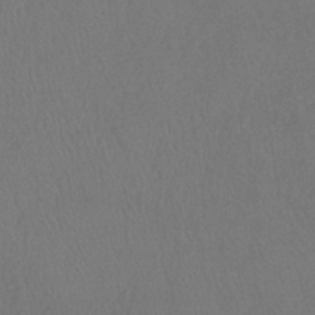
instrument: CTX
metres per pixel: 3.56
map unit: lHb
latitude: -38.5007
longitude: 73.8800
